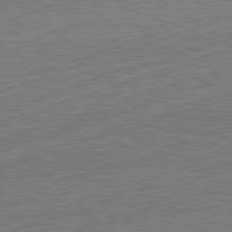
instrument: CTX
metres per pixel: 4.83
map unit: Hpe
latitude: -82.3306
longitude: 19.0864
